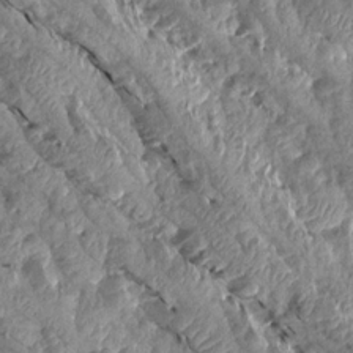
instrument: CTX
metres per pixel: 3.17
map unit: Aa
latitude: 15.4616
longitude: -144.8947
